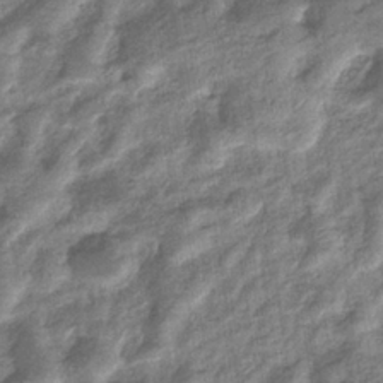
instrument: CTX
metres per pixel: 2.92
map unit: eHb
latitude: -36.2172
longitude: 77.2754
